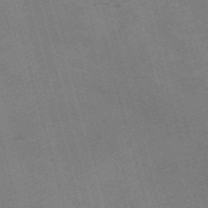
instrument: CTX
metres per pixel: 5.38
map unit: Nve
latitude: -59.1053
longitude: 62.7463
